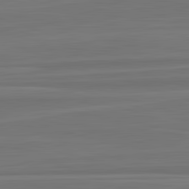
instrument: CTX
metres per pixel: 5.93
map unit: lApd
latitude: 82.9324
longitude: 168.1605
